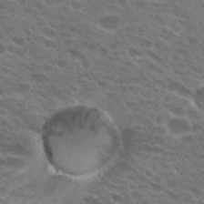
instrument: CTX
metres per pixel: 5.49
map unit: Hto
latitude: 27.6505
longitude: -42.5735
